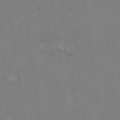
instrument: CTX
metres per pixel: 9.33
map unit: Hto
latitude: 19.0269
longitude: -60.2333
